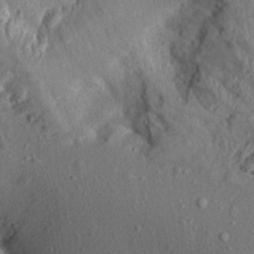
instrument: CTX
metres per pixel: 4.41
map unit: Aa
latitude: 14.3468
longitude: -142.1011
